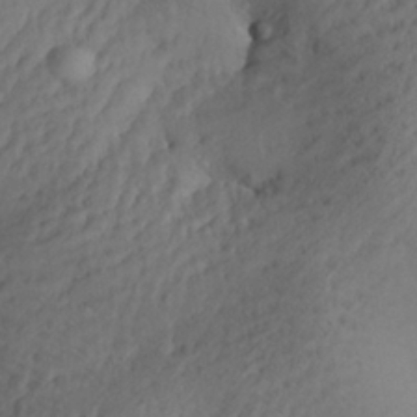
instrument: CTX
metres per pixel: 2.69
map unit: Aa
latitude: 29.6316
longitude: -133.9906
